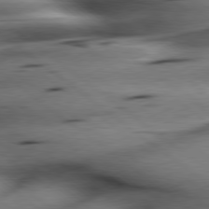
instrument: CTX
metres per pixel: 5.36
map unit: lApd
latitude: 79.2726
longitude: -140.8946
